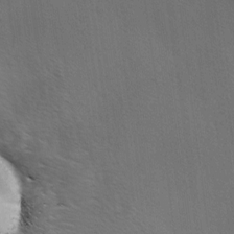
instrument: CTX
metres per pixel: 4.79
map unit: Ave
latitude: -0.4062
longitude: -112.6301
